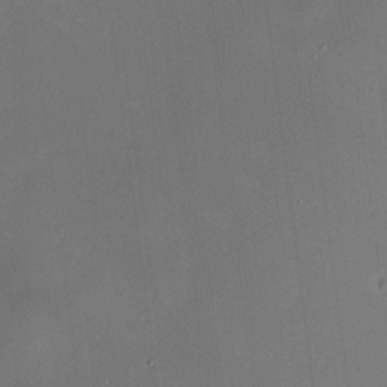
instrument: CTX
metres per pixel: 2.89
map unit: HNhu
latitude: 9.3860
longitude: 10.1417
